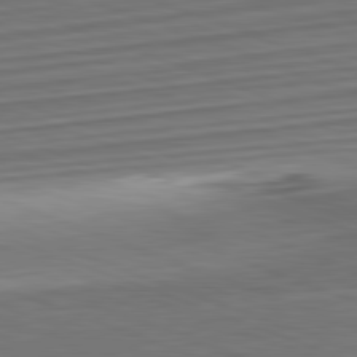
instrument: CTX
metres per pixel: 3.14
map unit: Hpe
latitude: -82.5763
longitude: 14.9353
